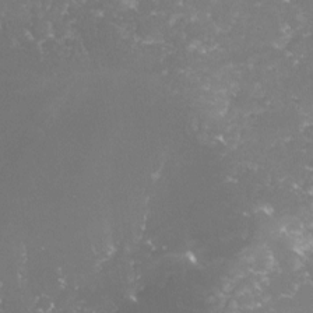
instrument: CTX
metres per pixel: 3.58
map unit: lHvf
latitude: -15.4266
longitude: -100.1578
